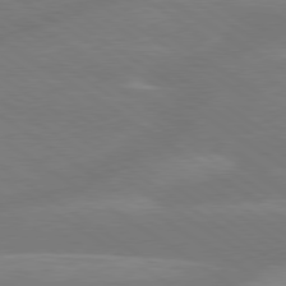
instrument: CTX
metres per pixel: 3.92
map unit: lApd
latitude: 79.2348
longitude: -150.2333
